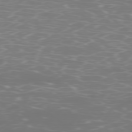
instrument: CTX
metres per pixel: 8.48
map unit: Ap
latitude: -77.7478
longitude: -80.0444
